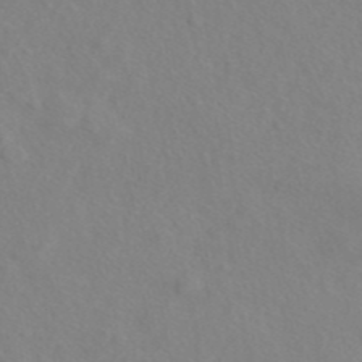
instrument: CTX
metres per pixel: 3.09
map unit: ANa
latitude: 43.7828
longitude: 27.5210
